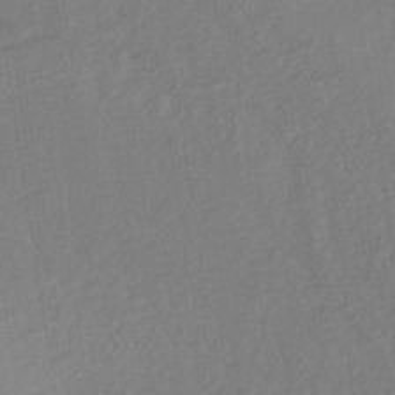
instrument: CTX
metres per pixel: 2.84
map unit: lHb
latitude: -38.1039
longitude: 68.9541
